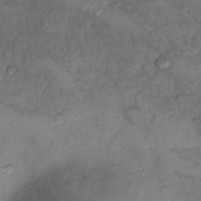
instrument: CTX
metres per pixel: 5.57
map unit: Nhu
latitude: 10.6680
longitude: -26.8758
